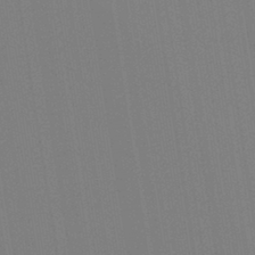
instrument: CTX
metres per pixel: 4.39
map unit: Aa
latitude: 33.4804
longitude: -143.0270
